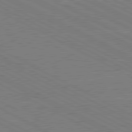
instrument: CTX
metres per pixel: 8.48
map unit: lApd
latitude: 80.6679
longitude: -127.7639
